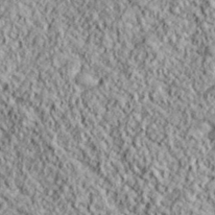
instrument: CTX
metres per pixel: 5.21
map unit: lHvf
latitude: 39.1970
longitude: -89.7639
